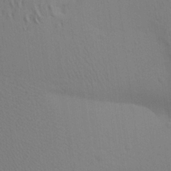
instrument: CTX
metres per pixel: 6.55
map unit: Aa
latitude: 23.0080
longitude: -145.2348
